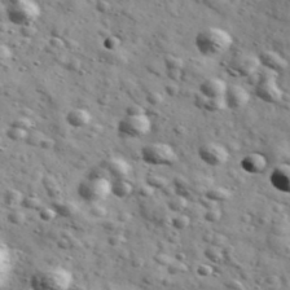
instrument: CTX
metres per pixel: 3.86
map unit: Ave
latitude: 41.1025
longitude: -107.0458
